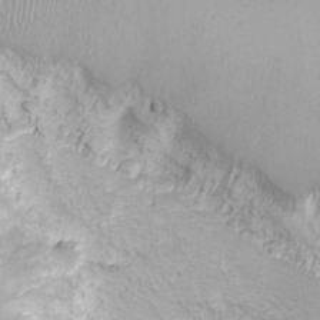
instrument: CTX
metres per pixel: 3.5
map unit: eHh
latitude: -8.8786
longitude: -69.2726
